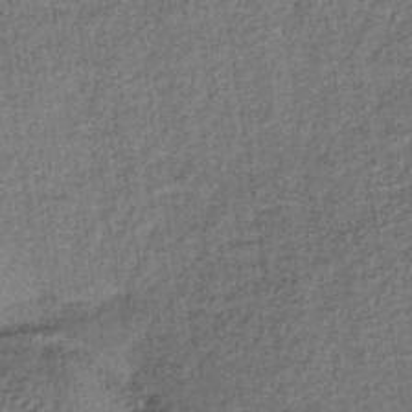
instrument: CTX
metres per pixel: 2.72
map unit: lHb
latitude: -35.6911
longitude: 62.9541
